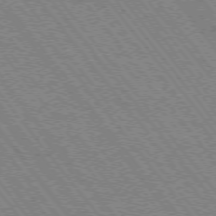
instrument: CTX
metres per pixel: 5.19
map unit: Hpe
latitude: -75.7856
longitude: -13.9528
